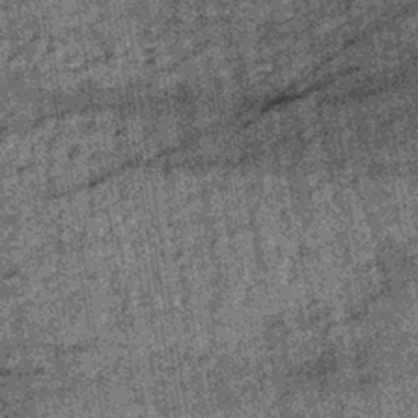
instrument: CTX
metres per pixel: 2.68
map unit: lHb
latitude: -36.5195
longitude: 67.1054
